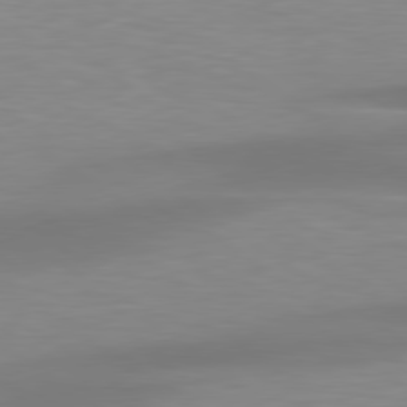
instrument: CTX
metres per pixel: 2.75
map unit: lApd
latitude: 79.4049
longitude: -92.1577
